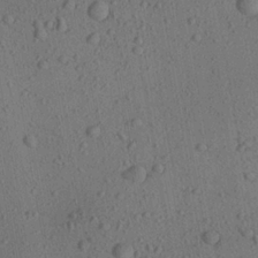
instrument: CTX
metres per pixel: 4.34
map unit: Aa
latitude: 22.8758
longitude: -143.1214
